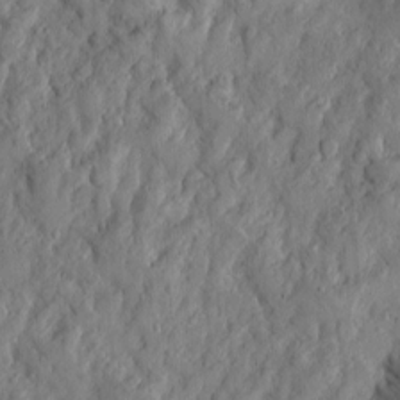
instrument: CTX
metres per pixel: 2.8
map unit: Htu
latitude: -3.5399
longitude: 158.2739
